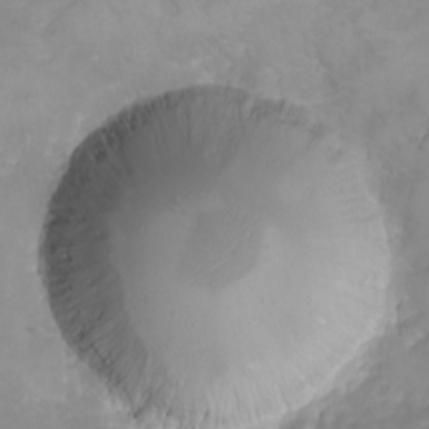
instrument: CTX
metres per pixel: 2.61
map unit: eHh
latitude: -6.3117
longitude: -79.7450
